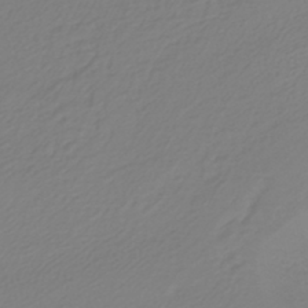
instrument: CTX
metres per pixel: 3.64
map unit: lHb
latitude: -42.9163
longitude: 60.7463
